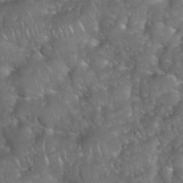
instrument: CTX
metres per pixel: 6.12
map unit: eHh
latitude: 39.5560
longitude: -58.1389
